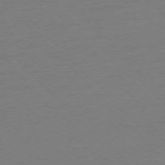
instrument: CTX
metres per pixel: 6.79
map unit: Ap
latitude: -77.5777
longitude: -95.4993
